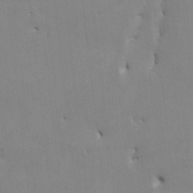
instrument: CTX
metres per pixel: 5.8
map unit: HNhu
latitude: 4.3467
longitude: -4.1011
